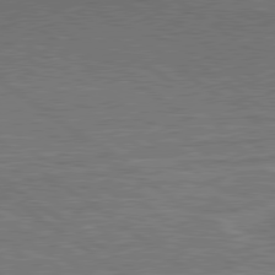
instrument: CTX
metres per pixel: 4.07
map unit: lApd
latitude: 79.5938
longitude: 171.9556
